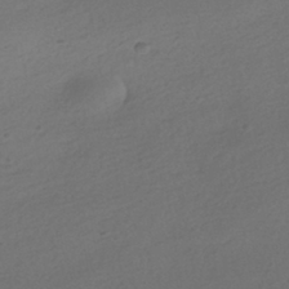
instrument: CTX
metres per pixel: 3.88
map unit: HNhu
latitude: -41.5021
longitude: 95.8800
